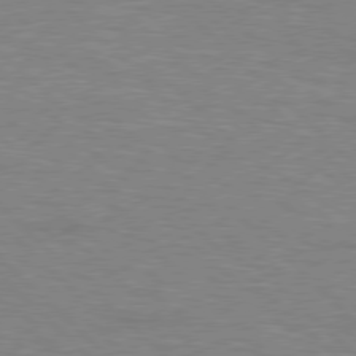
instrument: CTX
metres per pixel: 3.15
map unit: Hpe
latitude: 77.4048
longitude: -152.0633
